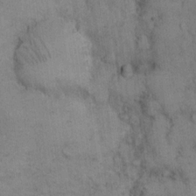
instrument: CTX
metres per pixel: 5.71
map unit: eHh
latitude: 14.8569
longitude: -62.9325
